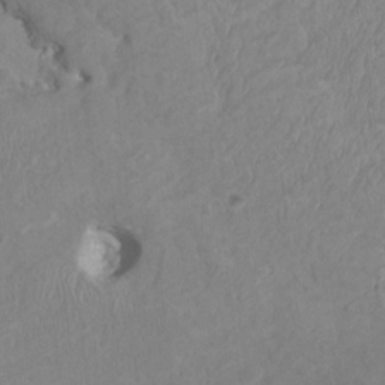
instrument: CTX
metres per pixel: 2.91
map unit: HNhu
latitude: 3.6505
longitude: -3.6883
